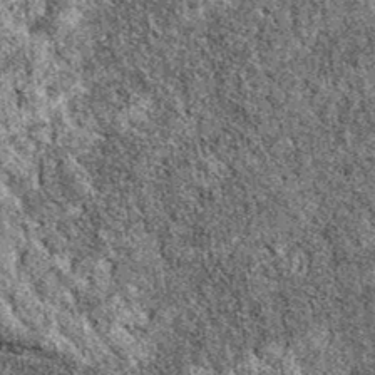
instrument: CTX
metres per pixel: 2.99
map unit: eAb
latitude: 38.2900
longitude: 111.1998
